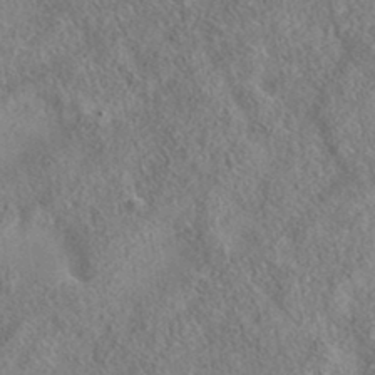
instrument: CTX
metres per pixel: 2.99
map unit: eAb
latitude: 36.1011
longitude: 114.1417
